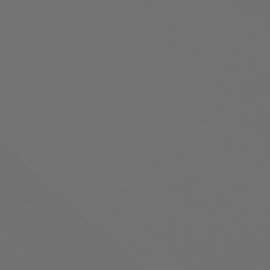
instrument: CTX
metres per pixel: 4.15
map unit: Ap
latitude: -76.0283
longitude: -74.3656
